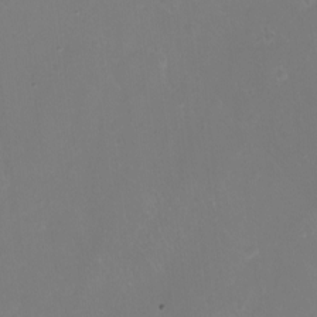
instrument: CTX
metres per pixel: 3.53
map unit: eHh
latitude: -11.0864
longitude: -64.7057
